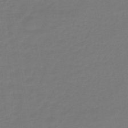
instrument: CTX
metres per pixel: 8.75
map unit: lHb
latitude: -42.9541
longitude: 63.8422
